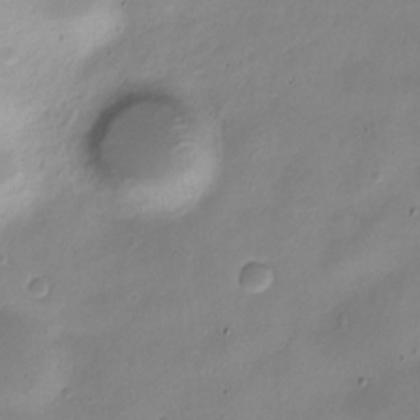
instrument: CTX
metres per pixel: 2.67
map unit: Nve
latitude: -22.1228
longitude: 105.7477
